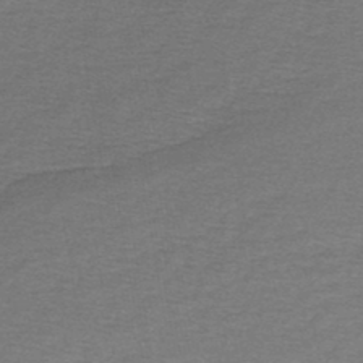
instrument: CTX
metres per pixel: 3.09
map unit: lHb
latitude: -45.2187
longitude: 57.4265
